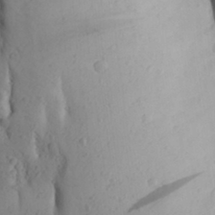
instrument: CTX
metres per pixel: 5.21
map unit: Aa
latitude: 25.7260
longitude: -149.2726
